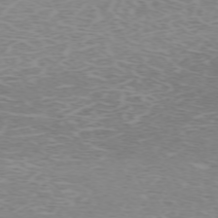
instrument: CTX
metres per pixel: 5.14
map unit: Hpe
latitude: -71.8611
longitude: 12.5007
